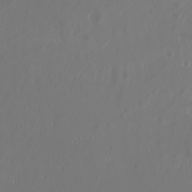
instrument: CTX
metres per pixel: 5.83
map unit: Htu
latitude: -6.9730
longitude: -74.6491
